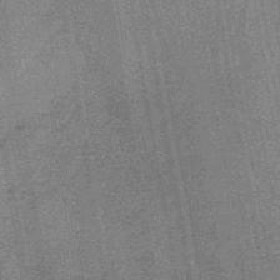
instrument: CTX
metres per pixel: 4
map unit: lHb
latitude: -37.8422
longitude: 57.8044
